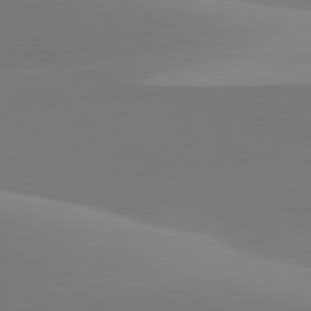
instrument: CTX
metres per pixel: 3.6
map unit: lApd
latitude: 79.9339
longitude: -94.7247
